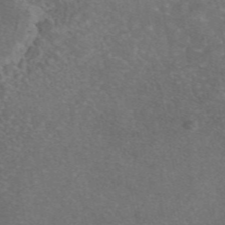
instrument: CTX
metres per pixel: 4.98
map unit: eAb
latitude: 46.6869
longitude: 108.0283
